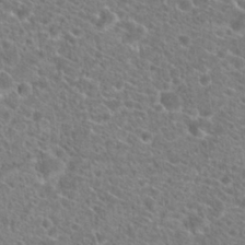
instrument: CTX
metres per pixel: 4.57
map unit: Hto
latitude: 20.6113
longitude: -38.8380
